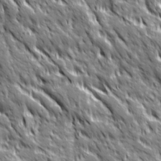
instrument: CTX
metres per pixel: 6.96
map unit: Ave
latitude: 19.8016
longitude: -134.7624
